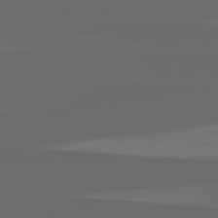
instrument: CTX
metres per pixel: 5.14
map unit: lApd
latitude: 82.7624
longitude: -136.8191
